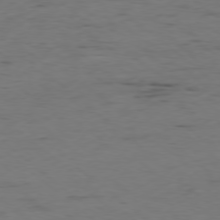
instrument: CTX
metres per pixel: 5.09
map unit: Hpe
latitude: -78.5007
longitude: 16.2173
